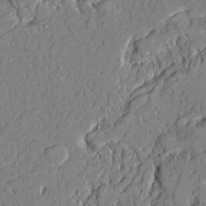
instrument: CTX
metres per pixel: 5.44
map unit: Ave
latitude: 21.8206
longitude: -128.5546
